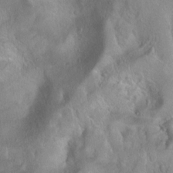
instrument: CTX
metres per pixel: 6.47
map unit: Ht
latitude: -0.6708
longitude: -45.5182
